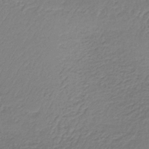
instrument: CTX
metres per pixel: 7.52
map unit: lHb
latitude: -36.5007
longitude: 61.1620
